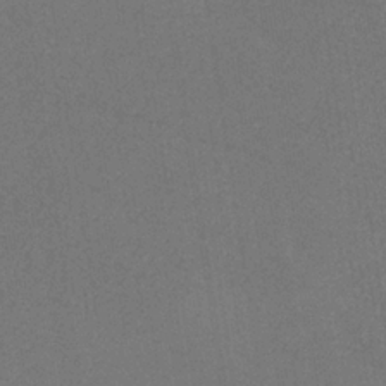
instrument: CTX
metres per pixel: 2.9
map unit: HNb
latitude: -33.6533
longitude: 54.3306
